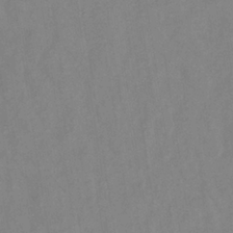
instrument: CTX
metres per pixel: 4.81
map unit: lHb
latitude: -34.7652
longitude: 72.1039
